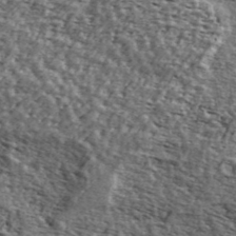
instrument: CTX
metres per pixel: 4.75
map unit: ANa
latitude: 42.7624
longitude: 46.7085
